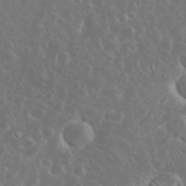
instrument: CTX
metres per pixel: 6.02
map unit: eHh
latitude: 34.3656
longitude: -61.1403
